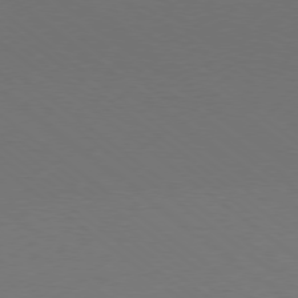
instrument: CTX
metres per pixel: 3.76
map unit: Ap
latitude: -79.0297
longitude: -98.7435
